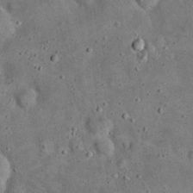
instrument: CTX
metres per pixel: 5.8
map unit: eHh
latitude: 19.9717
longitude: -61.0836
